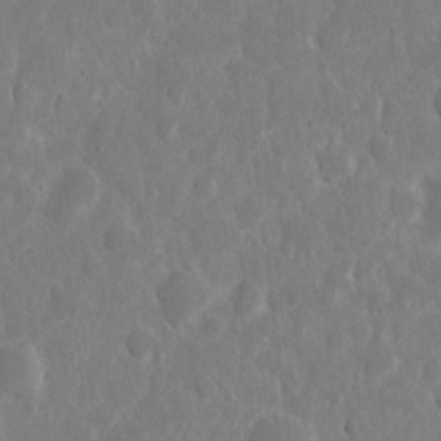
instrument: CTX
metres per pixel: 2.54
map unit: eHh
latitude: 7.3293
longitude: -70.6490
